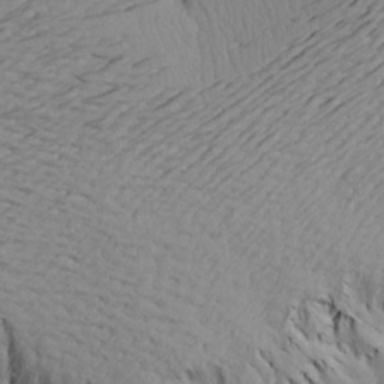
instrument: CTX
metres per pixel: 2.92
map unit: Aa
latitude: 20.3468
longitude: -145.2159
